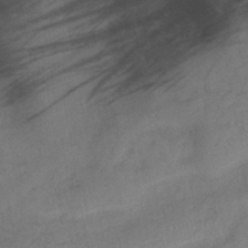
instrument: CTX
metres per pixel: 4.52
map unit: lHb
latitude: -41.0297
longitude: 78.2550
